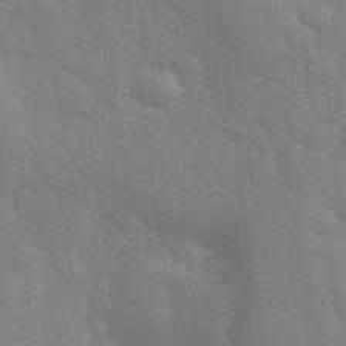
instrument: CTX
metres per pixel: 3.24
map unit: eHh
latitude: 35.0080
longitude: -61.1214
